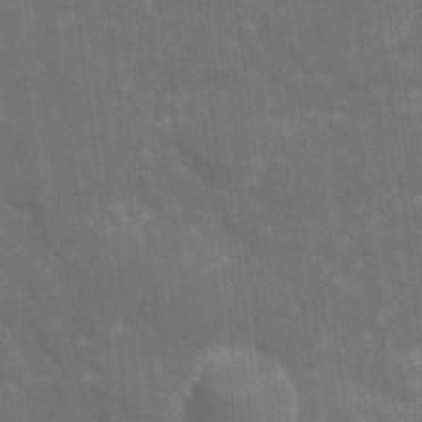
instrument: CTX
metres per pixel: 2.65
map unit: eHh
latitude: 4.6301
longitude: -70.6301
